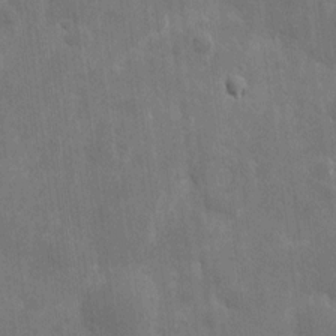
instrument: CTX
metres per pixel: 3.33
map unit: eHh
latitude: 7.4426
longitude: -72.5735
